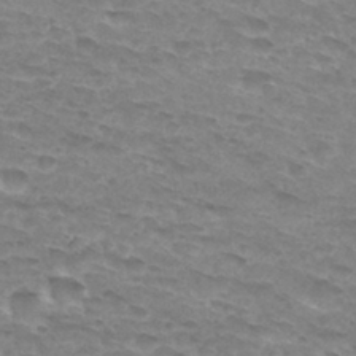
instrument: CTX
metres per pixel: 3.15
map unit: Hto
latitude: 31.5749
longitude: -48.0255
